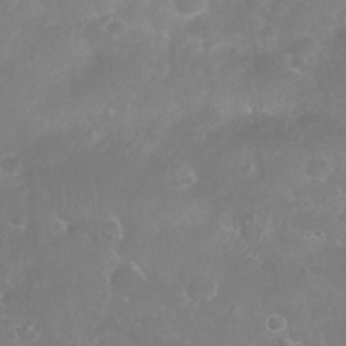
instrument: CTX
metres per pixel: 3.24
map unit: Nhu
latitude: 27.1970
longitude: -63.6505
